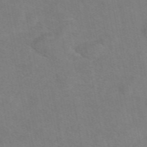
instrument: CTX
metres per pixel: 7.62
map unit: eAb
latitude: 48.8569
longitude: 120.6707
